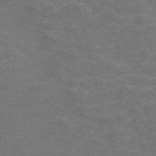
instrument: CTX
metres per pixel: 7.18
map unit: Nve
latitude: -58.2172
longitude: 56.9164
